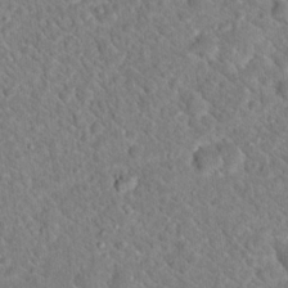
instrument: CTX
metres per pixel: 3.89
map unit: Hto
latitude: 18.8758
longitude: -33.4237
